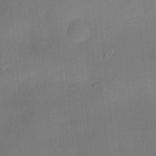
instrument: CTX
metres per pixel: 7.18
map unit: Hve
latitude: -10.1795
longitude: 175.5210
